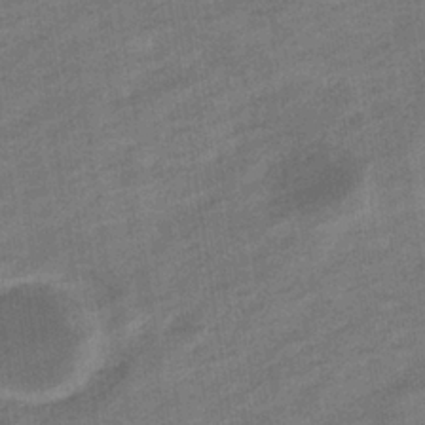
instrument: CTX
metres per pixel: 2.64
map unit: eHb
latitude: -35.8422
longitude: 77.9745
